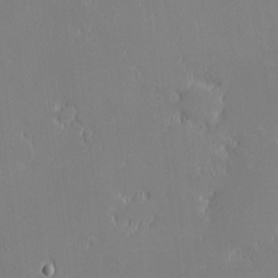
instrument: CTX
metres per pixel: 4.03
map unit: eHh
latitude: -2.5762
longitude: -83.9528
